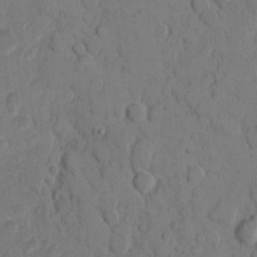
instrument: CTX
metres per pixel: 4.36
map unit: eHh
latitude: 9.3671
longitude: -64.8947
